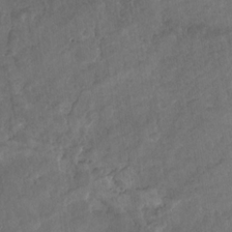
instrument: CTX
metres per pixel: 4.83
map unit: Nhu
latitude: -30.8219
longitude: -62.2145
